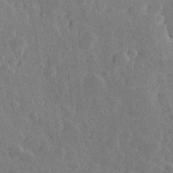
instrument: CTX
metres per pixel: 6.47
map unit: Hve
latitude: 25.1781
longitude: 150.2550
